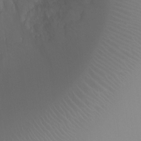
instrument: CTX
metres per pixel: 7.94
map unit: Ht
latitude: -1.4077
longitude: -17.8394
